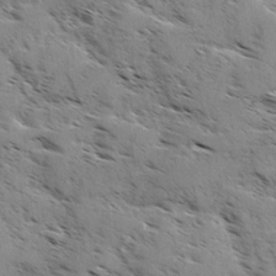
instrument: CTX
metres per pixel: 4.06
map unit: Ave
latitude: 0.8191
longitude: -111.0081
